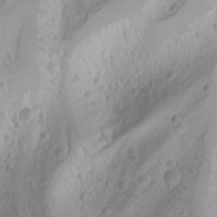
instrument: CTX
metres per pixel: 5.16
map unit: Nhu
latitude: -4.3306
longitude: -86.6301
